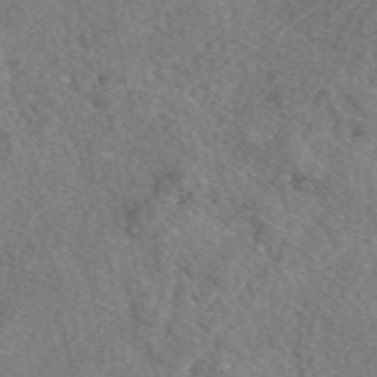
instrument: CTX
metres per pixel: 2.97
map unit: eAb
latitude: 48.5735
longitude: 110.3495
